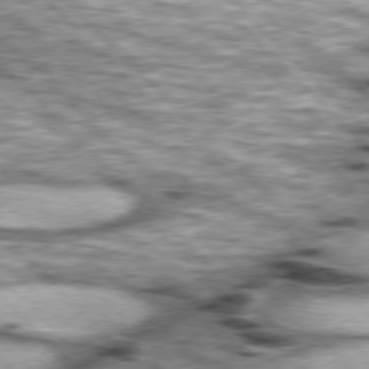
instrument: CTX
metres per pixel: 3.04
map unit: lApd
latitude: 76.7624
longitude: -50.7813
